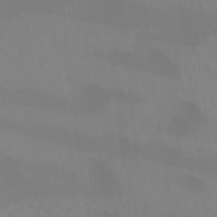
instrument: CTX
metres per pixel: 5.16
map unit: Ht
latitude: -14.3873
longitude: -53.6316
